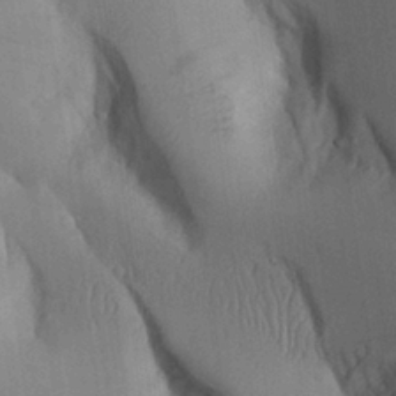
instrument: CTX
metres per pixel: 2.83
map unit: Aa
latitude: 26.7813
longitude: -134.3278
